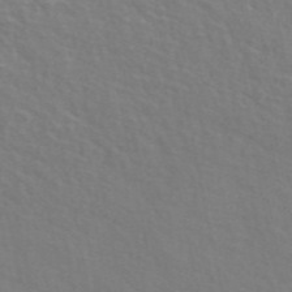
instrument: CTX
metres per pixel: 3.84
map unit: ANa
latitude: 48.4034
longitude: -76.1011
